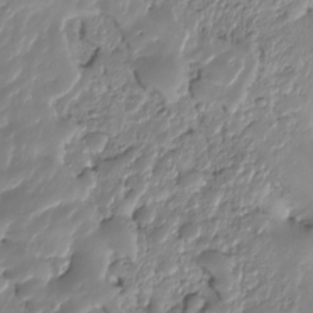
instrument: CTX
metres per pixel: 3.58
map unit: HNhu
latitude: -25.1242
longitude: 50.8030
